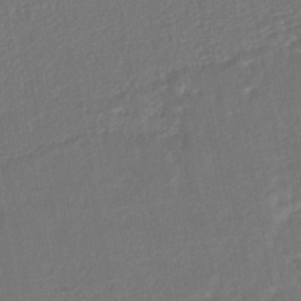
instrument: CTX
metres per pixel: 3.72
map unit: HNhu
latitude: -46.1794
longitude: 102.0283
